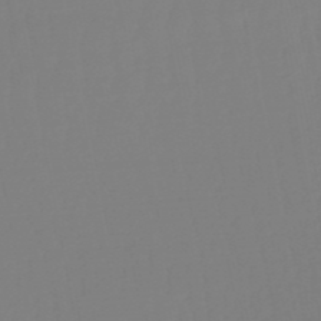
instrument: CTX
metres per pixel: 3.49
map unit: eHb
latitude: -50.8597
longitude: 74.1984
